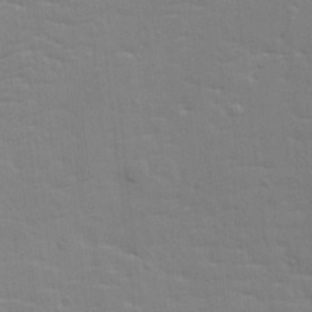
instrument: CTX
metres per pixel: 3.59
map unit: HNhu
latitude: 4.0633
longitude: 3.8044
